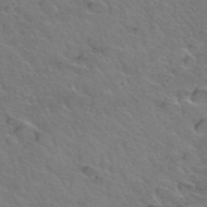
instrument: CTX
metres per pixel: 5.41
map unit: Hto
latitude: 35.1592
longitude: -47.2159
